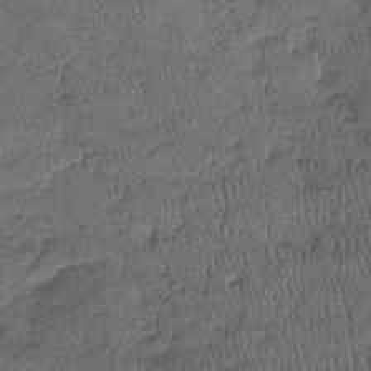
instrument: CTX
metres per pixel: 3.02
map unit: lHb
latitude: -39.3887
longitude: 67.9745
